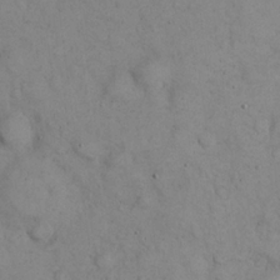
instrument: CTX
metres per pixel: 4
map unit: eHh
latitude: 22.7246
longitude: -58.8947
